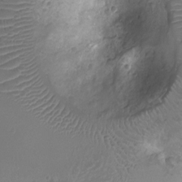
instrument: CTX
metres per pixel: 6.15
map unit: Ht
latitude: -7.8611
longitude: -19.5938
